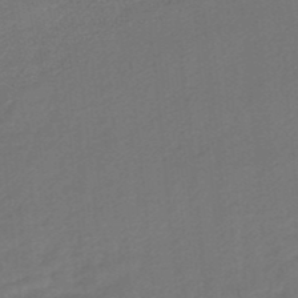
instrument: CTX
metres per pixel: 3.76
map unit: HNhu
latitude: -46.5951
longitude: 91.1620
